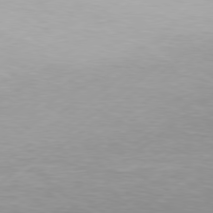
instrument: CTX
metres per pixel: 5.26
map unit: Hpe
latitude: 77.8961
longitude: -130.6302
